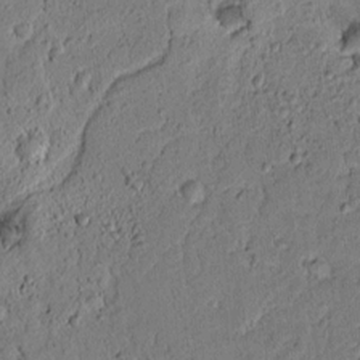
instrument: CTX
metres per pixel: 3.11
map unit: lAvf
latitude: 8.3090
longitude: 164.8975
